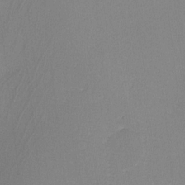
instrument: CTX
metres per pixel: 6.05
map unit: lHvf
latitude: -10.9542
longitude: -99.8583
